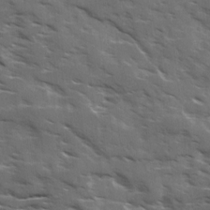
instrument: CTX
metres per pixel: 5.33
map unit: Ave
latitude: 18.1766
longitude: -130.6113
